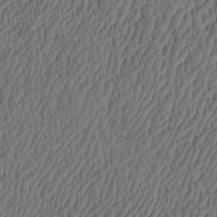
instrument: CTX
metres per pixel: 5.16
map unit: eHh
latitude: -3.0486
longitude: 17.1620
